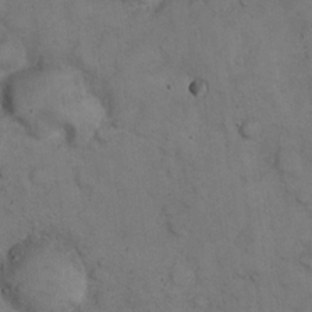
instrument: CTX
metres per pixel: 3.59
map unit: eHh
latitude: 22.8380
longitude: -59.9528
